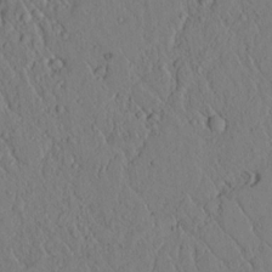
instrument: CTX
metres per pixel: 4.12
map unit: lAvf
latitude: 6.1011
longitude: 159.4076
